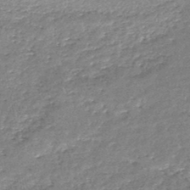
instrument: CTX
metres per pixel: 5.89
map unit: lHb
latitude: -46.7274
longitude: 72.0472
